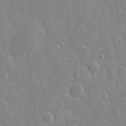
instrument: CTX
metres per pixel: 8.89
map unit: eHh
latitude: 8.4790
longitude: -69.8583
